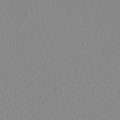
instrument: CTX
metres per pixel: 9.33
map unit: HNhu
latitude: -1.5966
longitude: -1.1781
